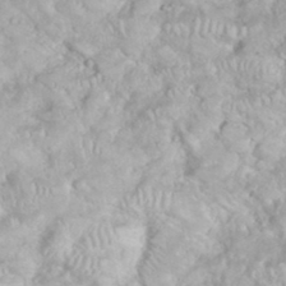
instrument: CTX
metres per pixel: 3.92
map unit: eHh
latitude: 35.4804
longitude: -61.7827
